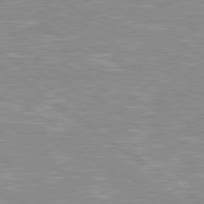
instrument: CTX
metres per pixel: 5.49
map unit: Hpe
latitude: 79.1026
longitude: -121.7828
